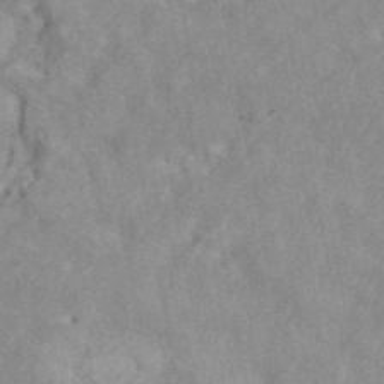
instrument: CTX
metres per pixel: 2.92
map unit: ANa
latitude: 42.4412
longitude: 17.9556
